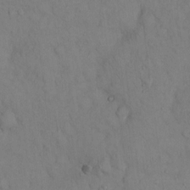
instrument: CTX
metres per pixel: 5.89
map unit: Hto
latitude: 12.8947
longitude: -61.3859
